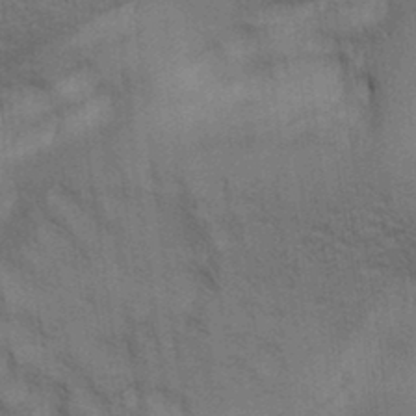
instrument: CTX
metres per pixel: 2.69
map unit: lAa
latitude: 12.0255
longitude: -108.4790
